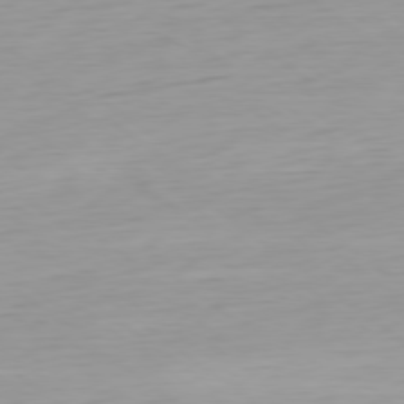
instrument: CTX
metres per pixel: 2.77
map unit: Ap
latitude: -79.0108
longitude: -66.1955
